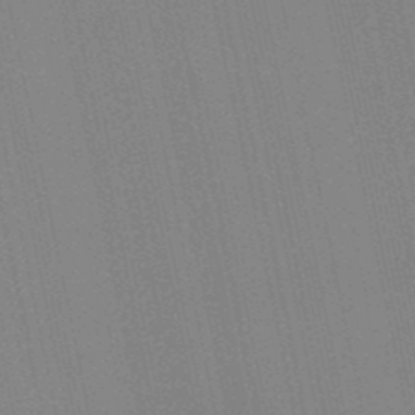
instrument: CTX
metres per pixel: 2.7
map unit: lHb
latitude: -49.6533
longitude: 69.4454
